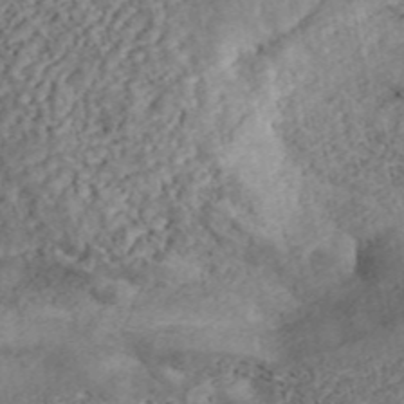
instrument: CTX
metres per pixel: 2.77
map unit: ANa
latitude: 45.3292
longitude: 46.2928
